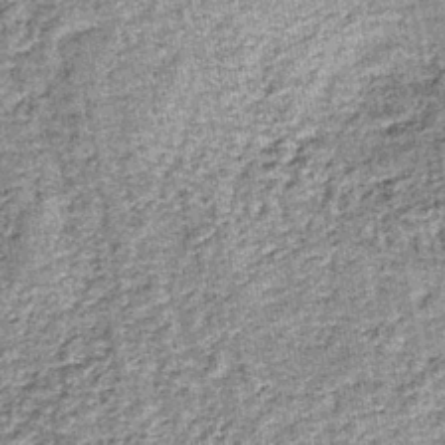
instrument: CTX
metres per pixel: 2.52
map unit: lHb
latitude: -38.7841
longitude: 64.8219
